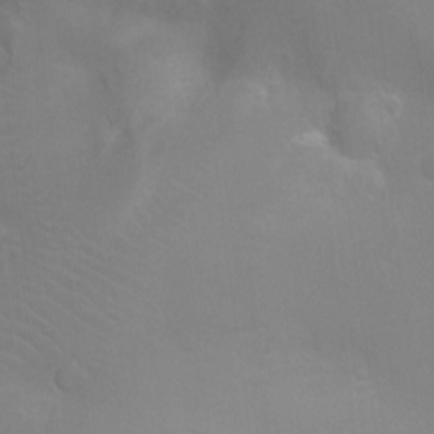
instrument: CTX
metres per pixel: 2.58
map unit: Ht
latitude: -8.8408
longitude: -24.1011
